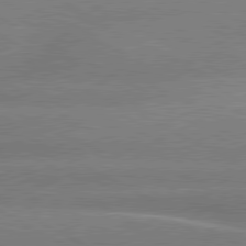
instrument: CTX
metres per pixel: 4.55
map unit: lApd
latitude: 80.3467
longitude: -135.4993
